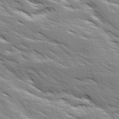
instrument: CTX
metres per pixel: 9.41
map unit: Ave
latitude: 17.2915
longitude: -129.4615
